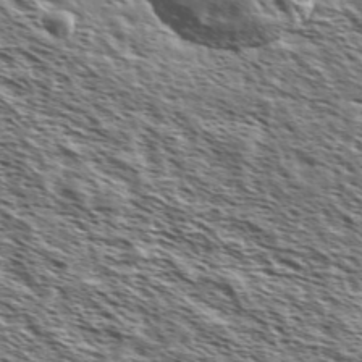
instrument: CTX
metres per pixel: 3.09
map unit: Ave
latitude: 37.6883
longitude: -110.7813
